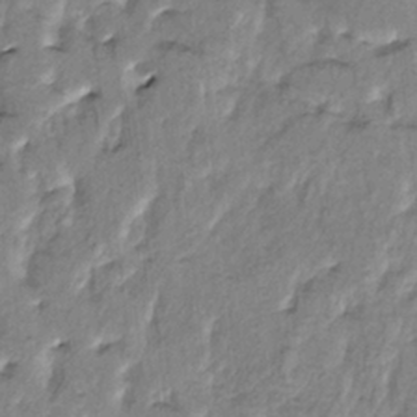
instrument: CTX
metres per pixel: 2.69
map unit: HNhu
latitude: 3.0836
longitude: 8.7274
